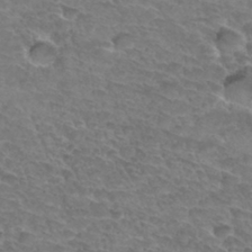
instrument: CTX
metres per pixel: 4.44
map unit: Hto
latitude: 33.4993
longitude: -46.0633
